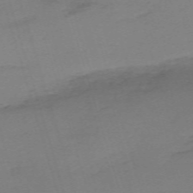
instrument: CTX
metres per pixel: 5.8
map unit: eHh
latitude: -62.1605
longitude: 51.0486
